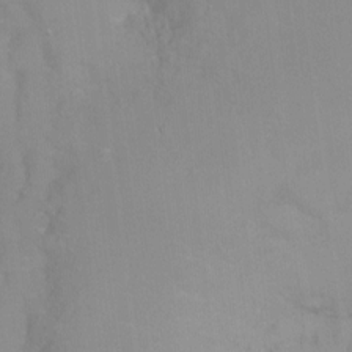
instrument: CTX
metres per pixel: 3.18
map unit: Ht
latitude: -8.9164
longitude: -35.3292
